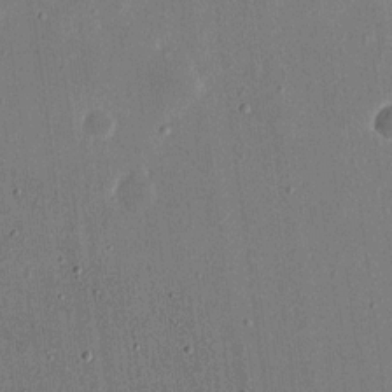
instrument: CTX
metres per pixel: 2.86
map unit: eHh
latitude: 16.5735
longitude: -70.5168
